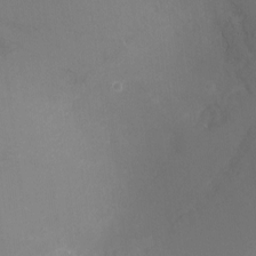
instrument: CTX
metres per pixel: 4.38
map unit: Ht
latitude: -10.4818
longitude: -33.2348
